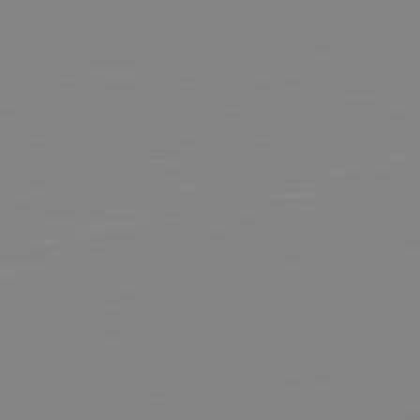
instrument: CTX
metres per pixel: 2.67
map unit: Hpe
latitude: 77.4048
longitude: -161.4237
